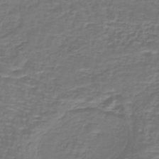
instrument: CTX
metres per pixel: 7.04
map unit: lHb
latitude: -40.9542
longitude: 58.2361
